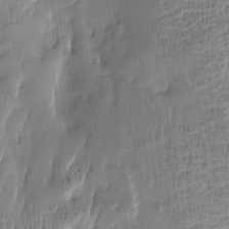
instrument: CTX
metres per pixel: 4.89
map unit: Htu
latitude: -5.5777
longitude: 174.3495
